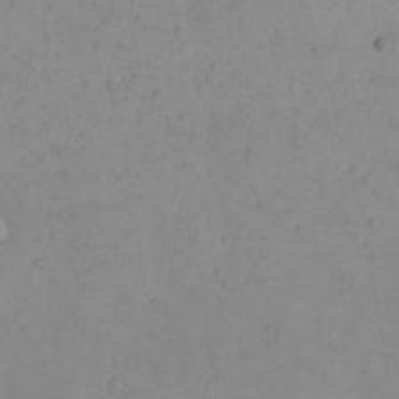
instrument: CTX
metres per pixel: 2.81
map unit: eHh
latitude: 21.4427
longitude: -64.8947
